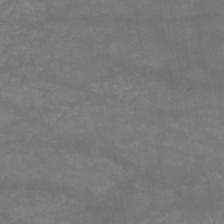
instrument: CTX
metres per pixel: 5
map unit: HNb
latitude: -51.1809
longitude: -39.9717
